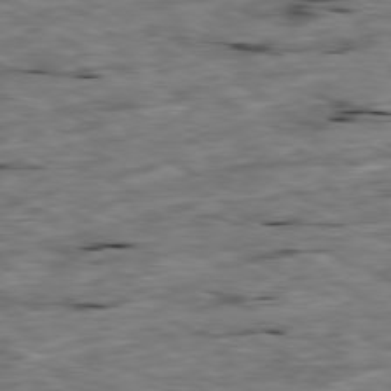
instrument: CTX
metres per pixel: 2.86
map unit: Ap
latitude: -80.5763
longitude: -91.5182
